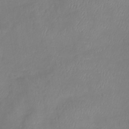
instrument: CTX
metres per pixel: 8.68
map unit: lHb
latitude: -41.0675
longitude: 75.0487
